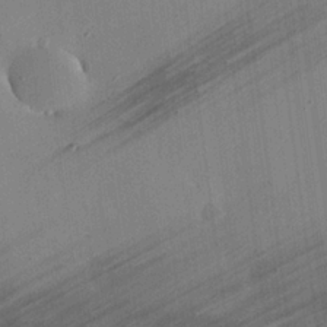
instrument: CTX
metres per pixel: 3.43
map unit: eHh
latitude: 24.1388
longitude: -91.0836
